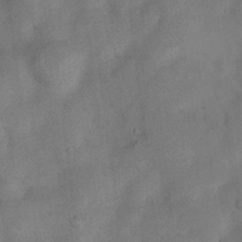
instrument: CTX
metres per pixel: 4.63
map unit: Nhu
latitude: 8.2712
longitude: -22.9514
